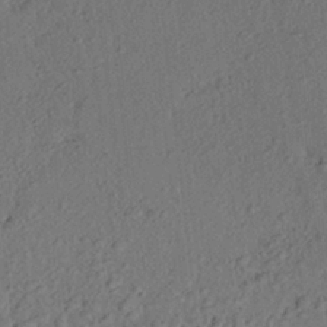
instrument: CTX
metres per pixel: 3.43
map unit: Aa
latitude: 23.7827
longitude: -147.8584
